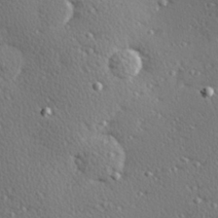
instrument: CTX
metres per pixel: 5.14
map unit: Hve
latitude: 27.1214
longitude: -93.0080
